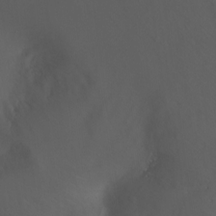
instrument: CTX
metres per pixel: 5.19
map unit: Ht
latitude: -0.3307
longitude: -45.8394
